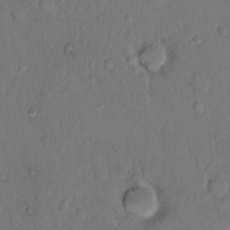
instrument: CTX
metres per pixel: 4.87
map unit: Hto
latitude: 8.7057
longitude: -61.8205
